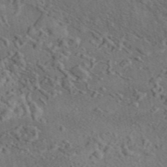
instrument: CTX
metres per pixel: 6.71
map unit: eAb
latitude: 43.2915
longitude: 114.6329
